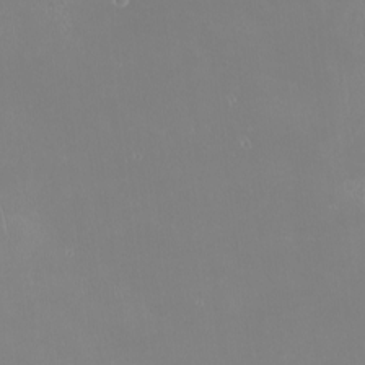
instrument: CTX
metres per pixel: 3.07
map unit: Htu
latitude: -6.4818
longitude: -71.2537
